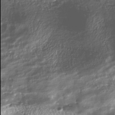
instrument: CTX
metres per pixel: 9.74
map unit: Nhu
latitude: -40.6896
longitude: -85.9906
